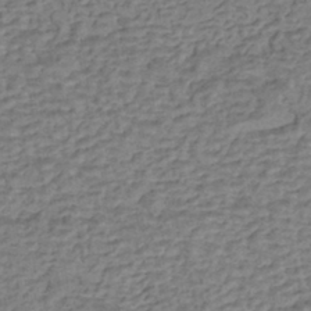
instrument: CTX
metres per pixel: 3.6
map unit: eHh
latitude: -42.5951
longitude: 119.5777
